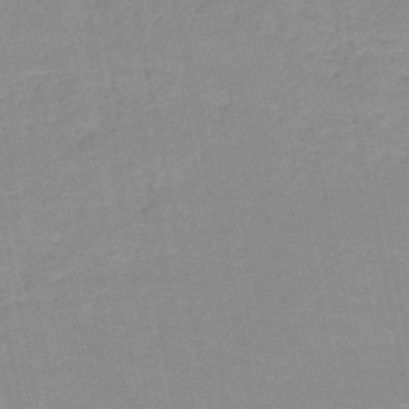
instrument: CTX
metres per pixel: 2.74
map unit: HNb
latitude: -49.7289
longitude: -49.0647
